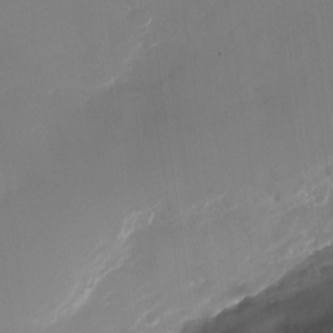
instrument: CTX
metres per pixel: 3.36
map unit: Nhu
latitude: -29.0487
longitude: -74.2334
